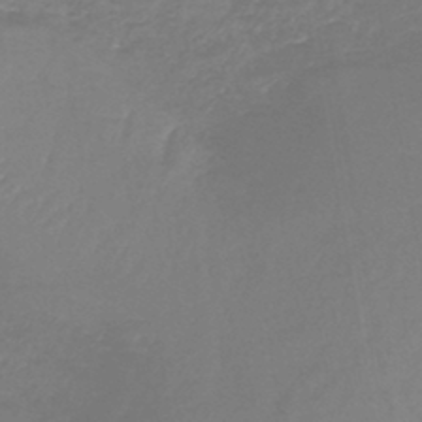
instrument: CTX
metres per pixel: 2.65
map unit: lHb
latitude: -42.1416
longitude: 59.6343
